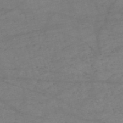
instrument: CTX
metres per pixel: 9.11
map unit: HNb
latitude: -54.3306
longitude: -49.7261
